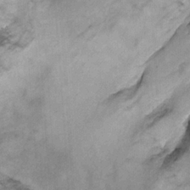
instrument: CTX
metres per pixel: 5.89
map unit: Ht
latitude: 8.9136
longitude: -36.1011
